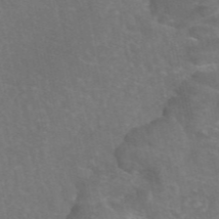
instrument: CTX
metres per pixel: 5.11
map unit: eAb
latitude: 45.8205
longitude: 116.1794
